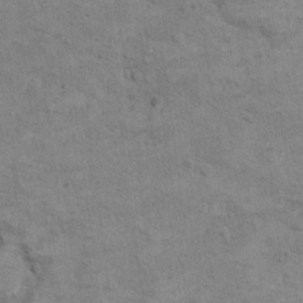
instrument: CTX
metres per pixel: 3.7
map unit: Ht
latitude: 9.9150
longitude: -36.9891
